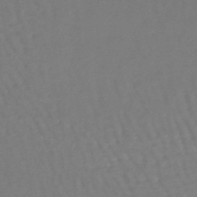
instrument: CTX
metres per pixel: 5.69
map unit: lHb
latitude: -45.1809
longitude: 76.6141
